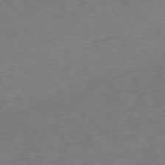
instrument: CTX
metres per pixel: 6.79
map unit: Ap
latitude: -76.1984
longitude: -78.3656
